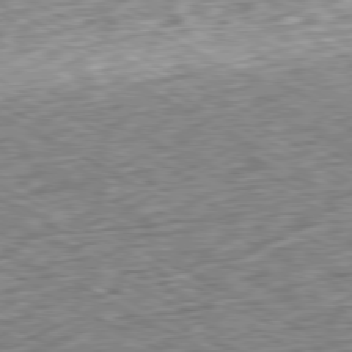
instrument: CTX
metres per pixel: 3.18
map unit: Ap
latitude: -79.7288
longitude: -67.5749
